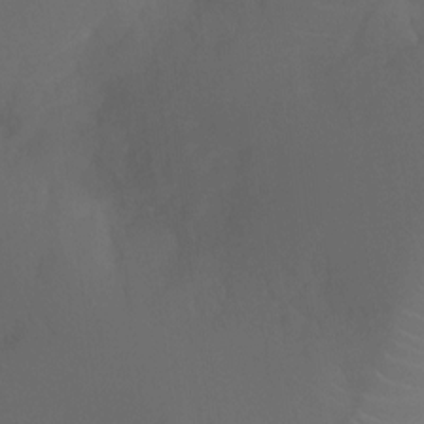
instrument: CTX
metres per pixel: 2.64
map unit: Ht
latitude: -16.8408
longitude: -42.9136
